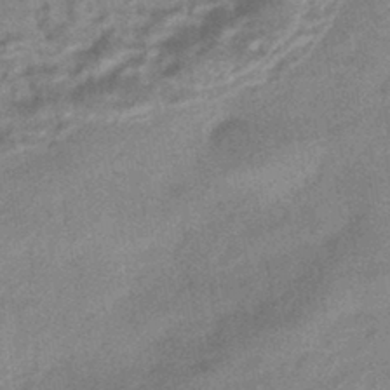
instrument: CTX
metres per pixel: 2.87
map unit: HNhu
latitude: -43.0675
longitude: 90.4251
